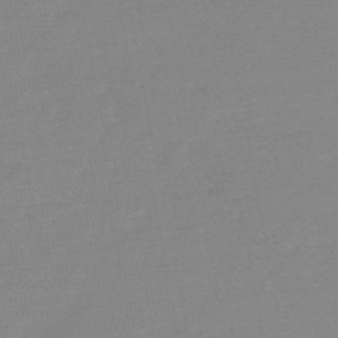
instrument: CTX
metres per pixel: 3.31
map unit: HNb
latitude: -49.5588
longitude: -38.6868
